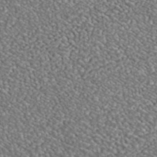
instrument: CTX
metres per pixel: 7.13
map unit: ANa
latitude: 42.0444
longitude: 26.1227
